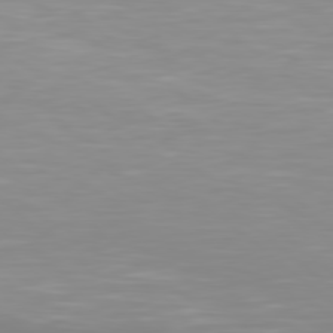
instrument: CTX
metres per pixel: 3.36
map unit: Hpe
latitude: 78.5924
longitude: -141.3481
